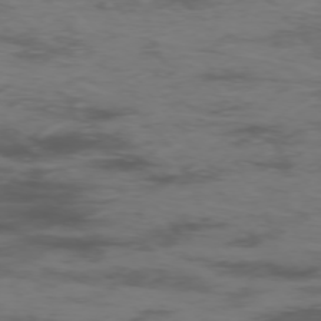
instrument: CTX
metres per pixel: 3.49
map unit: Hpe
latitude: -75.6533
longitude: -19.6694
